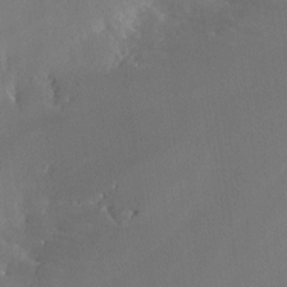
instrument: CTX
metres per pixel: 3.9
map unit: Nhe
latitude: -26.7085
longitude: -110.1389
